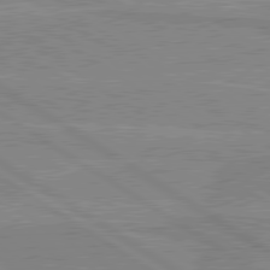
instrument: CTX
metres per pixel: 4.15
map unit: lApd
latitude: 80.2145
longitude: 170.2551
